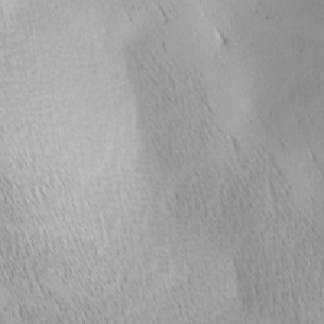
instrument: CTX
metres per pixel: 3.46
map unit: lAa
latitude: -4.7841
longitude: -121.1970
